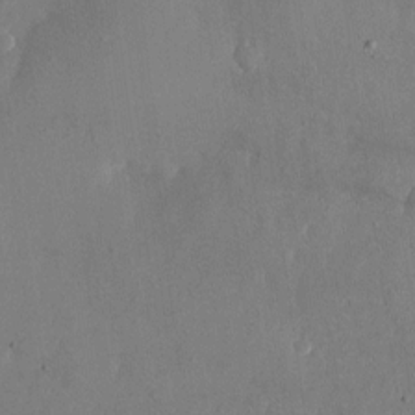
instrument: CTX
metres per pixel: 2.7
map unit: Nhu
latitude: -25.5588
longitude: -70.5923
